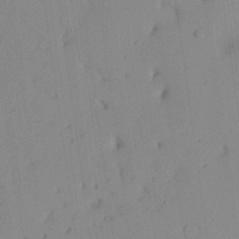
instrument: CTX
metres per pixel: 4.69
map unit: Aa
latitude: 25.6316
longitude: -137.5749
